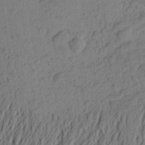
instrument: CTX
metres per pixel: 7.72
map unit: Aa
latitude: 23.6505
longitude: -148.8758
